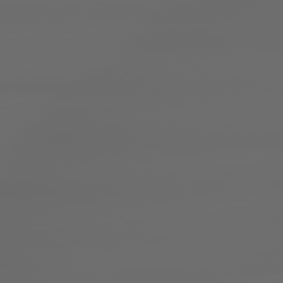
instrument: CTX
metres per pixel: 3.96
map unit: lApd
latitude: 79.3104
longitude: -139.4804
